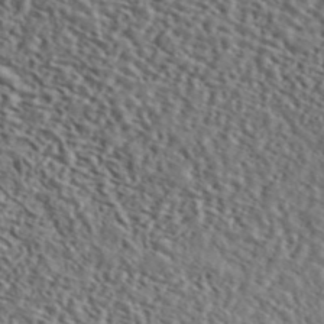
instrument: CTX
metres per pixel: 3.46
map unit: ANa
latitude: 46.5924
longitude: 49.0676
